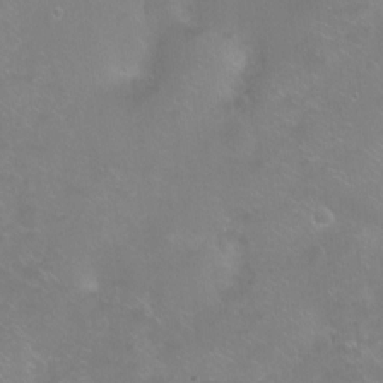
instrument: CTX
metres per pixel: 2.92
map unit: Ht
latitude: -5.3509
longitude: -34.7624
